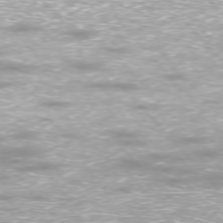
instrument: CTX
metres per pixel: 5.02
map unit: Ap
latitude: -76.7652
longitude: -61.6316
